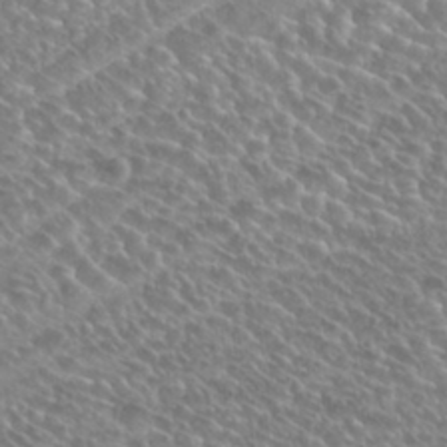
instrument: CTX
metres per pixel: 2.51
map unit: Hto
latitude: 28.5546
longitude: -40.1955
